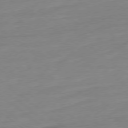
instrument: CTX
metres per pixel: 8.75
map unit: Ap
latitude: -78.5951
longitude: -98.4790
